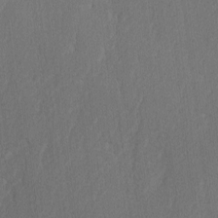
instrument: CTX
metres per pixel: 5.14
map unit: lAvf
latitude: -7.7666
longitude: -114.3845
